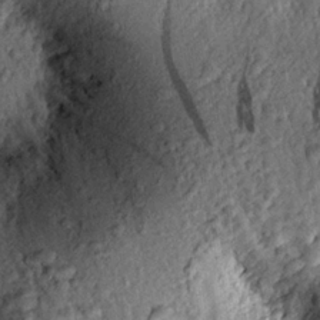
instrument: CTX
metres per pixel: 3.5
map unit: eHh
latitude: 24.6679
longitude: -78.5735
